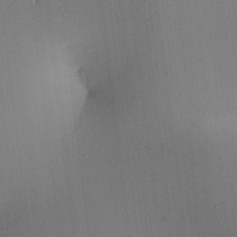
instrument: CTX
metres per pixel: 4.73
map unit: lAa
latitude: 5.2537
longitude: -112.4034
